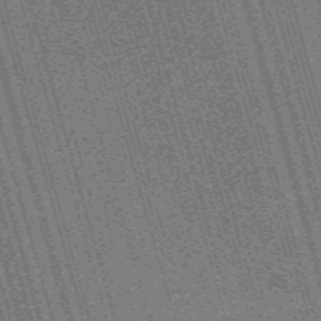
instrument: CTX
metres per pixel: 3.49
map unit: Nve
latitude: -59.7477
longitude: 62.4251
